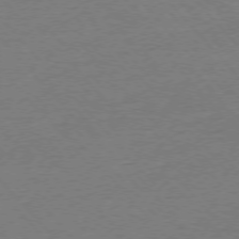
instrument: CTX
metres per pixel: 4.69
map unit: Ap
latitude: -76.7841
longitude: -95.7450
